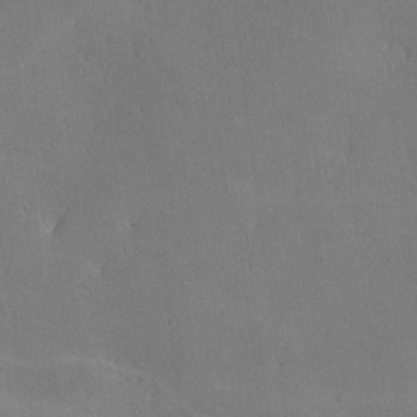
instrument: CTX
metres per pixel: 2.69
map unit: lHvf
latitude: -9.8611
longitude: -100.2523
